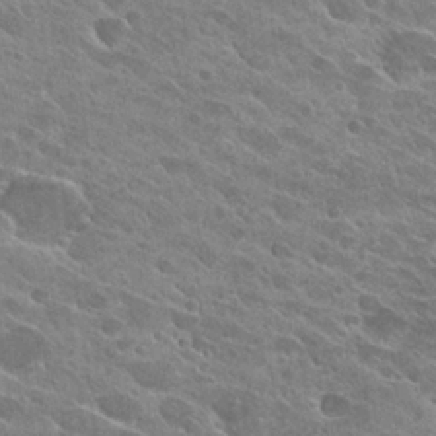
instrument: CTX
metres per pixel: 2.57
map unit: Hto
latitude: 26.4412
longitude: -41.0080
